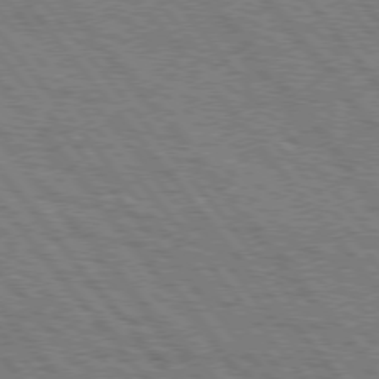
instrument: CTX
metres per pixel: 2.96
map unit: Hpe
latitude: 75.5560
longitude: -153.1970
